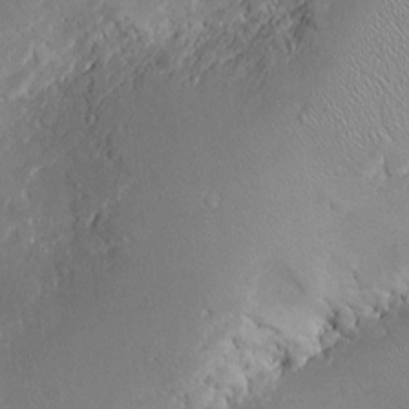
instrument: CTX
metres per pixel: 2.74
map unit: Htu
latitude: -6.5574
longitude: 158.1984
